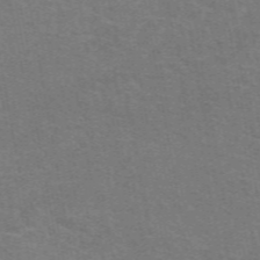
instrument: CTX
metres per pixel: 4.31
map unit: eAb
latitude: 50.6679
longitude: 105.4643
